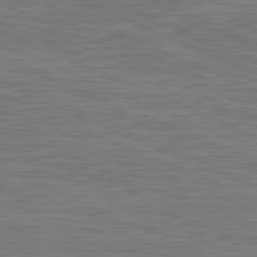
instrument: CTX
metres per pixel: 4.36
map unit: lApd
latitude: 81.9150
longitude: -170.4412
